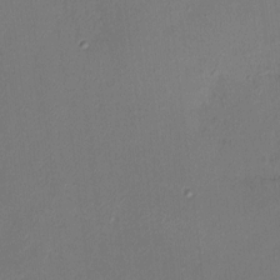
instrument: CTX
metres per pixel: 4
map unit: HNhu
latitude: 7.2348
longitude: 1.6722
